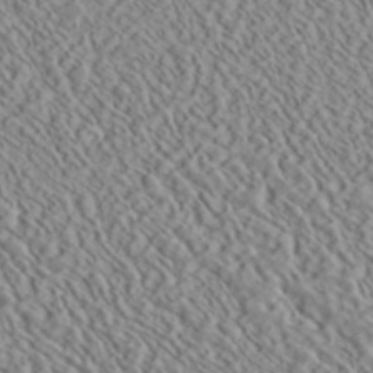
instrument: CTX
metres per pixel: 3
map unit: ANa
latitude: 40.1955
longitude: 30.5573
